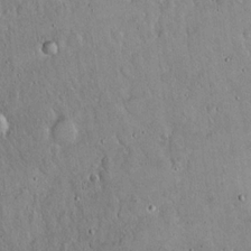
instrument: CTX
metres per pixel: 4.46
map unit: Hto
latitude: 16.3278
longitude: -59.7450
